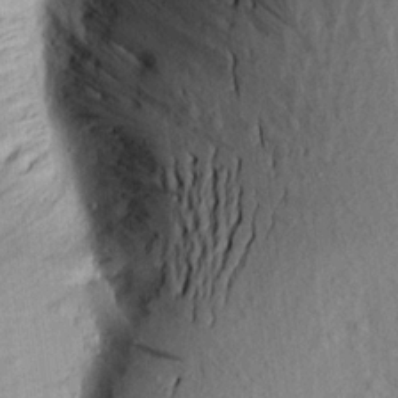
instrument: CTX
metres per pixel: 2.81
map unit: Aa
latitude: 19.0458
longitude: -146.1578
